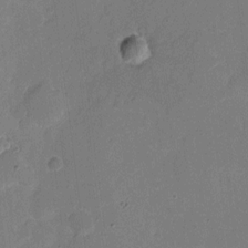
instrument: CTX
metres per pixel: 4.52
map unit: eHh
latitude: 5.3859
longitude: -66.7624
